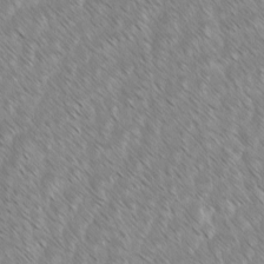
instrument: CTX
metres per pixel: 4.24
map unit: lAvf
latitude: -1.7667
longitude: -113.9528
